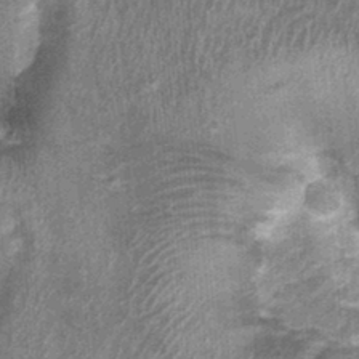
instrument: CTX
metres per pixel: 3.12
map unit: Nhu
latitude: 0.2522
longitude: -16.8758
